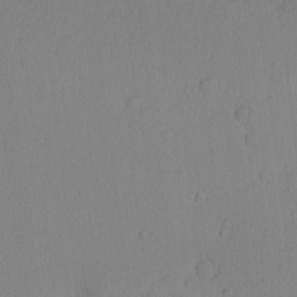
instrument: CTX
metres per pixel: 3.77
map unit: Nhu
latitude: -6.2928
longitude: -153.0270
